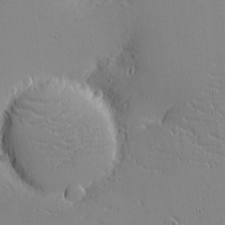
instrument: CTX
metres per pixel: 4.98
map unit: eHh
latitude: -3.5966
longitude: -80.5546
